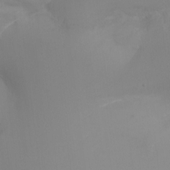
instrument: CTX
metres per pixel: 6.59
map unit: Ht
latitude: -16.7275
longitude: -42.2901
